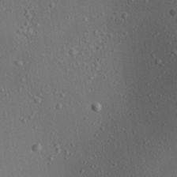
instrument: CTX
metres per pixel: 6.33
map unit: Aa
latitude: 23.1592
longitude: -137.7450
